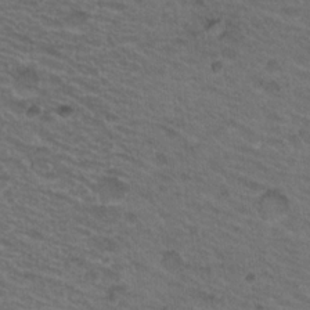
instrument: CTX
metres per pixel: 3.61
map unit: Nhu
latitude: 18.6868
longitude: -32.5546
